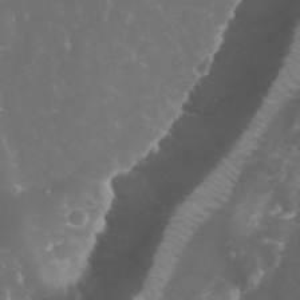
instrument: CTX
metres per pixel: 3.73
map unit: eHh
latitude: 33.5749
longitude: -63.0837
